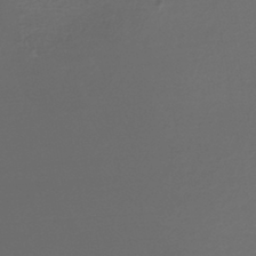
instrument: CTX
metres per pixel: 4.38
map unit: HNhu
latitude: -44.9353
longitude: 96.7274
